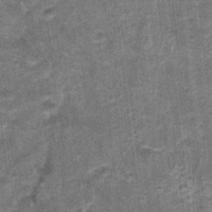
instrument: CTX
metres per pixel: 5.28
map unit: Nhu
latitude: 1.4804
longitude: -17.3292
